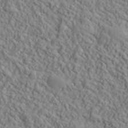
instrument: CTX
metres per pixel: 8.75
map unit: lHvf
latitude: 39.8016
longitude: -89.2726
